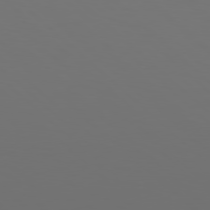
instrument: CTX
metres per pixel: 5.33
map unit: Hpe
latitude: 78.1767
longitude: -173.4048
